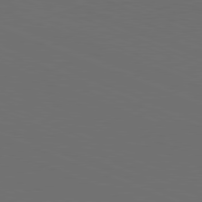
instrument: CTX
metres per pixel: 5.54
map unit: Hpe
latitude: -82.0283
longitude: 20.9163
